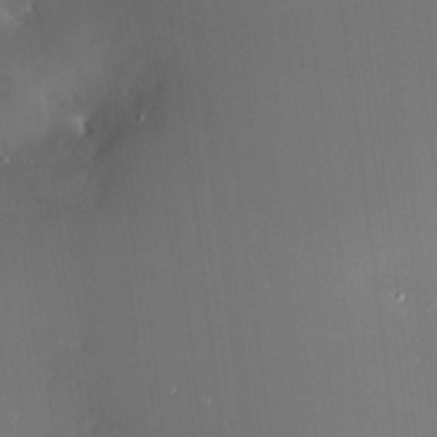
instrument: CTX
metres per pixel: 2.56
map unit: HNhu
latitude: 6.2334
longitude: 10.6896
